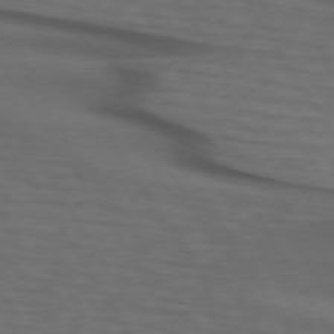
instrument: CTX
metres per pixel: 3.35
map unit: lApd
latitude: 73.3104
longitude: -74.3089
